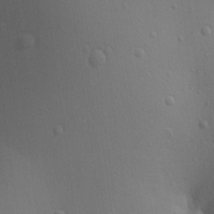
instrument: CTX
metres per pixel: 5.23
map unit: Ave
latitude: 22.3845
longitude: -137.4805
